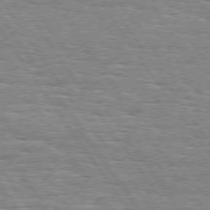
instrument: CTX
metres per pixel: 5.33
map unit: Hpe
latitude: 74.2900
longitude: -137.9339
